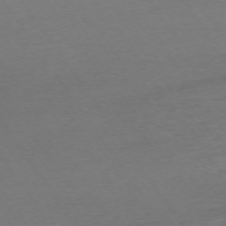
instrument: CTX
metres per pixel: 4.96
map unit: Ap
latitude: -74.3118
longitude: -85.5749
